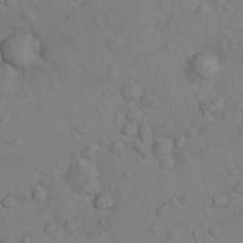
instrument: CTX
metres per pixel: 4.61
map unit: Nhu
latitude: 10.8947
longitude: -26.4034
